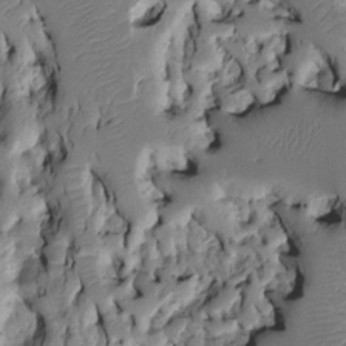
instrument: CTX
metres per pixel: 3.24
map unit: Htu
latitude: -4.6707
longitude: 156.6329
